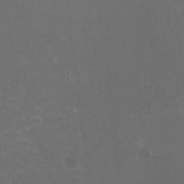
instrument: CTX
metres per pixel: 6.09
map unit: HNhu
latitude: -1.9556
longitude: -4.0633
